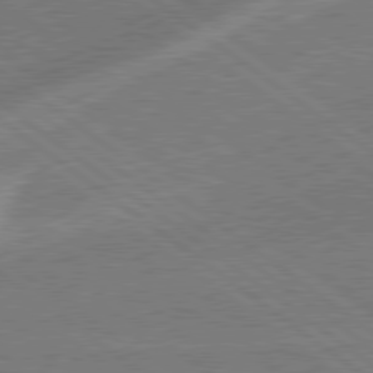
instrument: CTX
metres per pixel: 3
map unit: lApd
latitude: 79.0270
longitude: -171.0647
